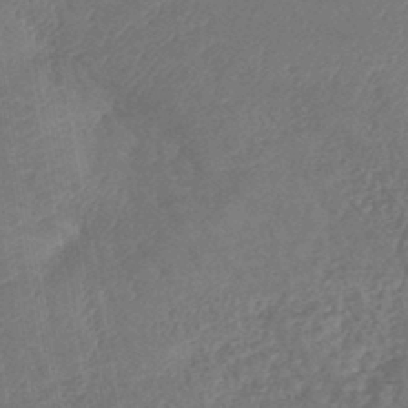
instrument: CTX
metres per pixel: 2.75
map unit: lHb
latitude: -43.6532
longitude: 79.9178
